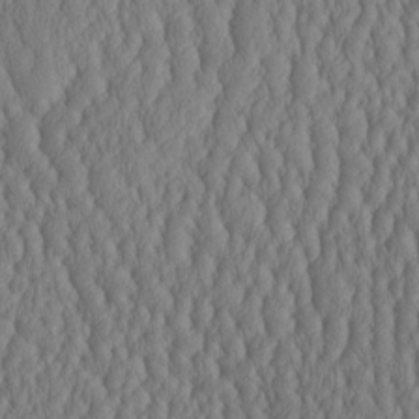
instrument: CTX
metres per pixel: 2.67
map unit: HNhu
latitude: -2.8407
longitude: 13.2565
